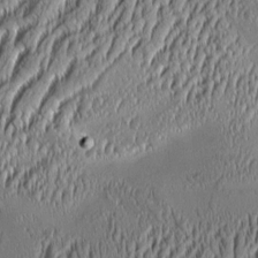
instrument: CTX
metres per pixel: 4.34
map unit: Aa
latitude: 8.7246
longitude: -130.4790
